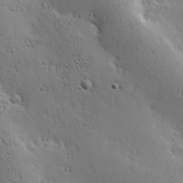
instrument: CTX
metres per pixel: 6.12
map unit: Hve
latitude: 23.6883
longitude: -96.7057
